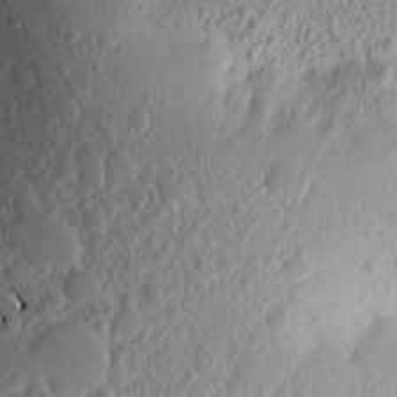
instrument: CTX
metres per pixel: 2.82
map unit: Aa
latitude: 15.4238
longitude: -142.7813
